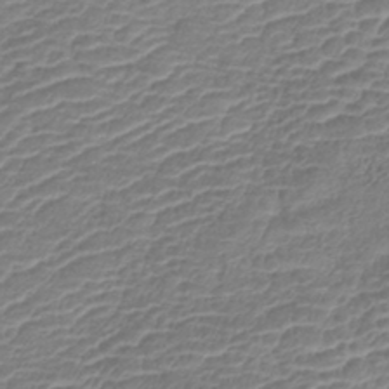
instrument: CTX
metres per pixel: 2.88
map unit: lHb
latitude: -42.2550
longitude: 78.7652
